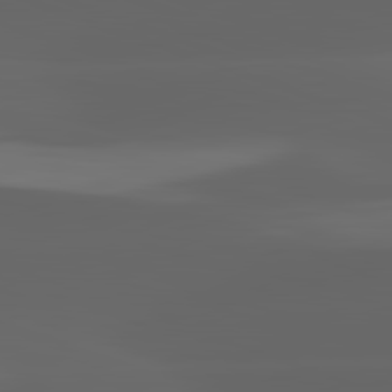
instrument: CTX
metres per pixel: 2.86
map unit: lApd
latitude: 82.8569
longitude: -135.0458
